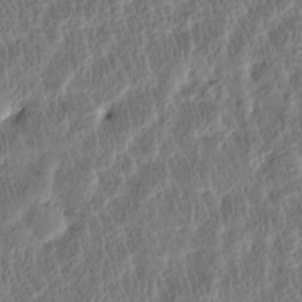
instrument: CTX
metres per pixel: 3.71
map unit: Htu
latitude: -3.5966
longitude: 176.1984
